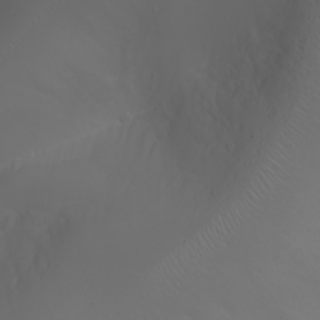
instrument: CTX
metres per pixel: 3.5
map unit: Nhu
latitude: -7.9745
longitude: -85.1025
